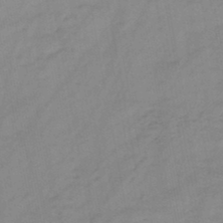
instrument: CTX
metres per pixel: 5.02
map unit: HNb
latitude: -46.1794
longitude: -38.3845
